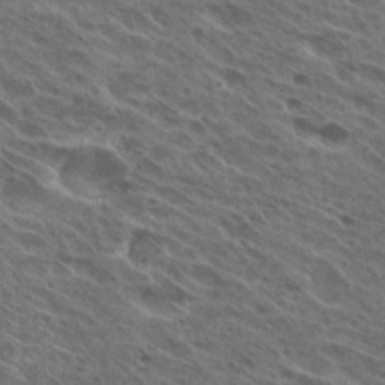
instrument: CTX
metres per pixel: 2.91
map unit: Hto
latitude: 26.3467
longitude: -40.7813
